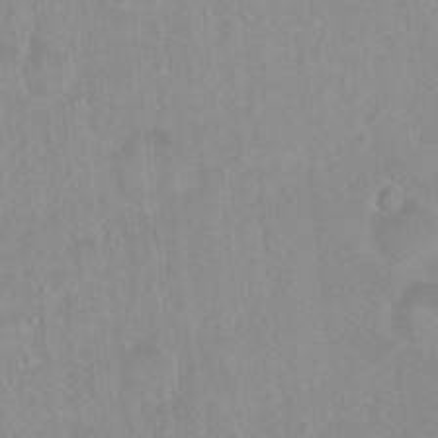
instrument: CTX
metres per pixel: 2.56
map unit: Hto
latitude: 16.5168
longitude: -34.9135
